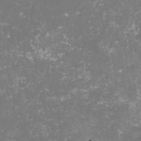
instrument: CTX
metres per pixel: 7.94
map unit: lHvf
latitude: -15.1998
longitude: -98.5356
